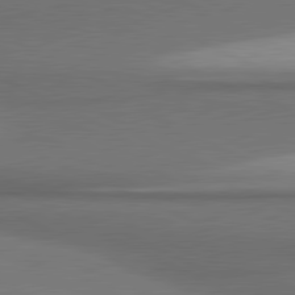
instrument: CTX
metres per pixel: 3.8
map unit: lApd
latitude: 81.1970
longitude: 175.3887
